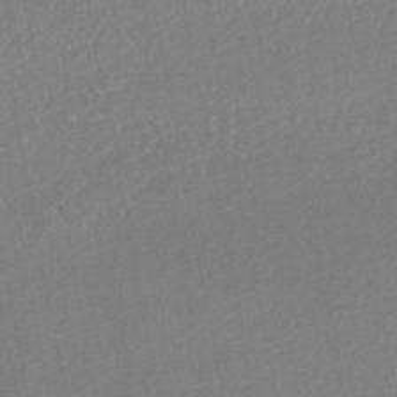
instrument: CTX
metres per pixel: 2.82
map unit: HNhu
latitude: -47.6155
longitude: 102.9542
